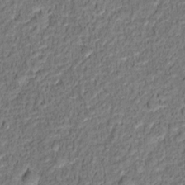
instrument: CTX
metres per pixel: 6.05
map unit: Hto
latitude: 12.5924
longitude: -37.9906
